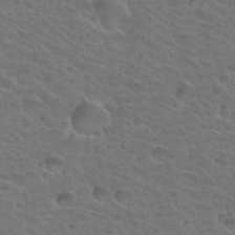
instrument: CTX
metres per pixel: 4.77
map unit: Hto
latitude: 34.6112
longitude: -39.6505
